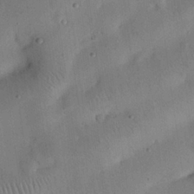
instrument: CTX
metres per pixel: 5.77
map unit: eHh
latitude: 25.4048
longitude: -68.8947
